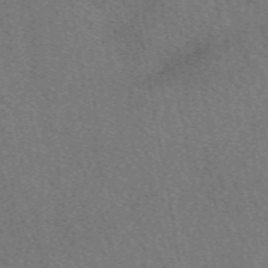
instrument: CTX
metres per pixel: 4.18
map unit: eAb
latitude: 50.2900
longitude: 115.7666
